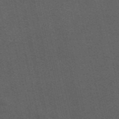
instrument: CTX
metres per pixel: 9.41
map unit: ANa
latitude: 52.0822
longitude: -70.9514
